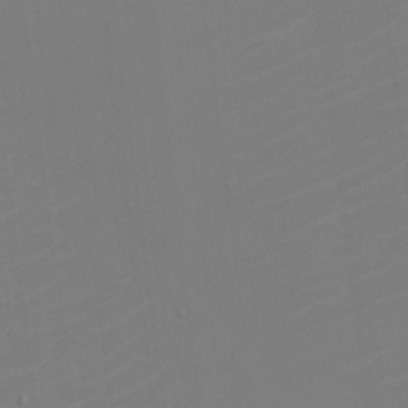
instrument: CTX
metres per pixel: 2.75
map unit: eHh
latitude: -5.8800
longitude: -87.6505
